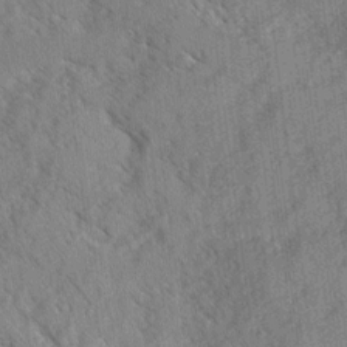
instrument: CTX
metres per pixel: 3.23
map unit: Ave
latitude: -0.0094
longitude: -110.5546
